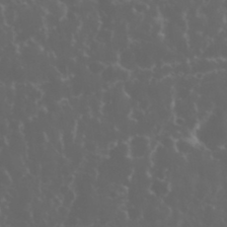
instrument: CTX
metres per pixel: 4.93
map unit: eHh
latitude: 34.6301
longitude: -59.8205
